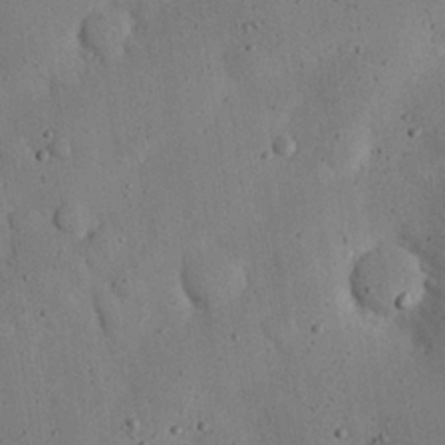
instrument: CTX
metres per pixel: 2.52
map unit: eHh
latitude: 24.4034
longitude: -71.8394
